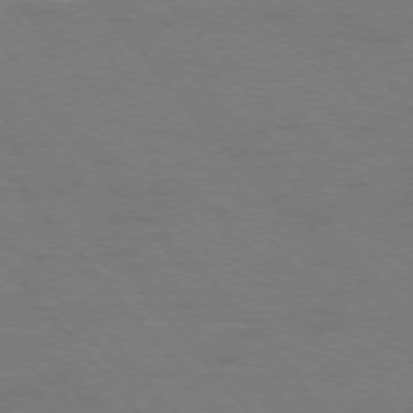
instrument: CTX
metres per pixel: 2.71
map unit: Ap
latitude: -75.7289
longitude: -69.1214
